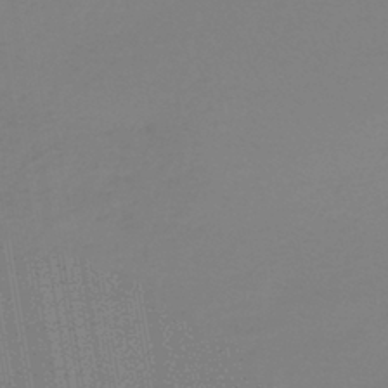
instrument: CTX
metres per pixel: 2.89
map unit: lHb
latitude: -42.2361
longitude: 63.6722
